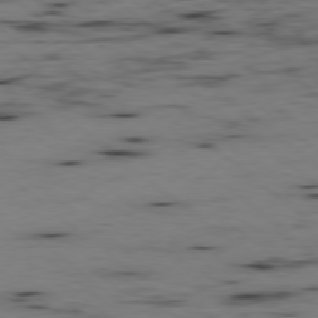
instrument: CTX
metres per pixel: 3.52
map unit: Hpe
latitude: -79.0486
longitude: 16.0283
